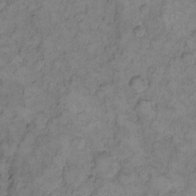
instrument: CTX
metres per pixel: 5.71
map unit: eHh
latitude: 11.8772
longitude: -63.6316
